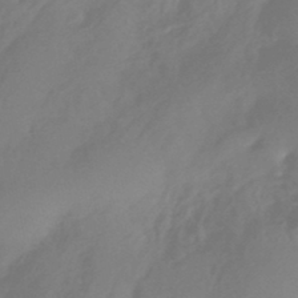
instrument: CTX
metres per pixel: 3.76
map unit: HNhu
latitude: -43.6532
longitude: 92.2550
